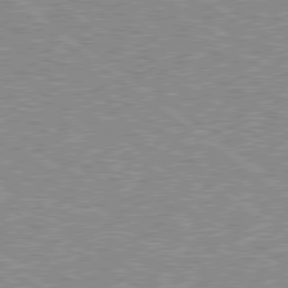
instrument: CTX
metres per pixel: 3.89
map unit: Hpe
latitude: 78.6302
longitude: -171.3859
